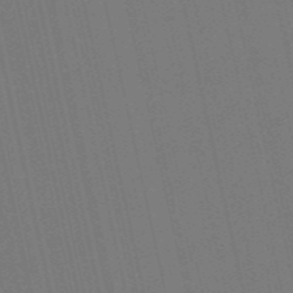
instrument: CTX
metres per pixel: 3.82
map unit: HNb
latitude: -55.0864
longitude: -41.2914
